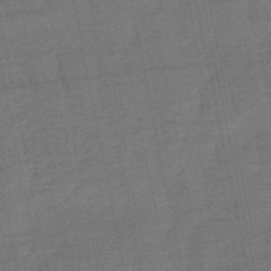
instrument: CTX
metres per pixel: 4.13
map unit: eHb
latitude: -50.1039
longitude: 78.3684
